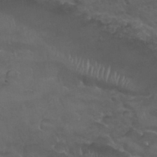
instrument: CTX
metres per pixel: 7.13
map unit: Nhu
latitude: 26.6680
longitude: -53.7072
